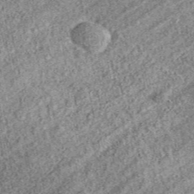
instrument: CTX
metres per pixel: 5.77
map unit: eAb
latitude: 37.2537
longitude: 110.5952
